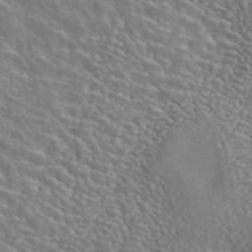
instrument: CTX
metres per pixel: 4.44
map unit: ANa
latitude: 45.0080
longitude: 30.5007
